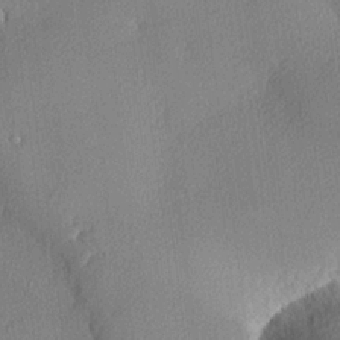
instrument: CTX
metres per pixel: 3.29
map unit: lHvf
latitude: 22.2522
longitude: 140.6707
